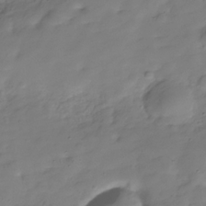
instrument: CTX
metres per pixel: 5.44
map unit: Hve
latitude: -30.0283
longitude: 91.9178
